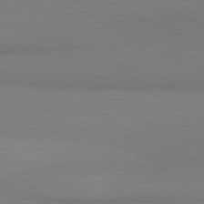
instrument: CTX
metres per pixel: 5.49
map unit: lApd
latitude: 81.0836
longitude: 157.1998
